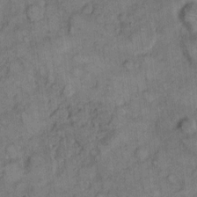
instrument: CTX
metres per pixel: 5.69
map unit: eHh
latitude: 8.6302
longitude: -63.6127
